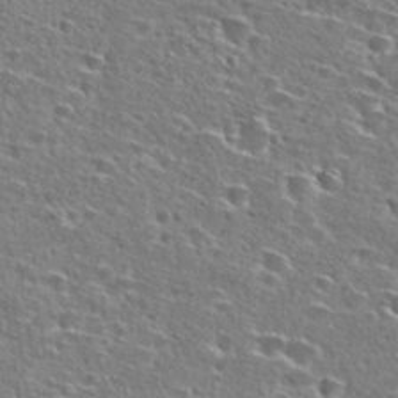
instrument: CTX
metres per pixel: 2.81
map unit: Hto
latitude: 27.5182
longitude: -47.8773
